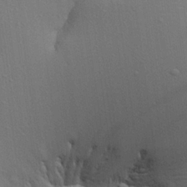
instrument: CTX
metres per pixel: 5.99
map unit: Aa
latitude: 22.5924
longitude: -148.2900
